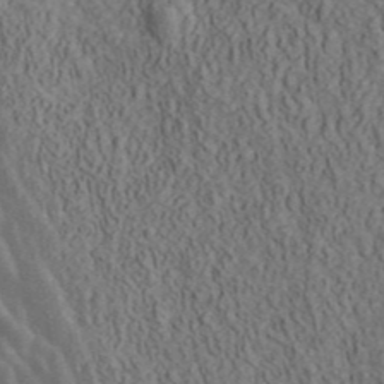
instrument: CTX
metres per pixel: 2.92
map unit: ANa
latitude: 42.5924
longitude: 30.7085
